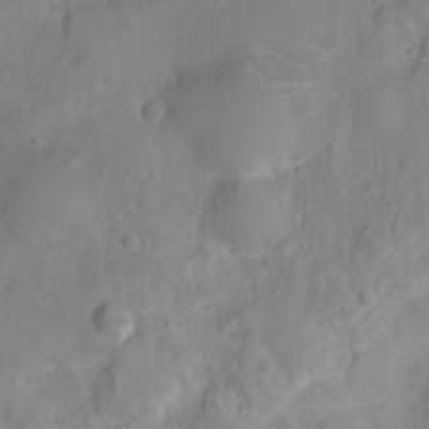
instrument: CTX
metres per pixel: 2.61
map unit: Ht
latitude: -10.1795
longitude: -23.3671
